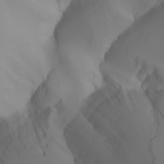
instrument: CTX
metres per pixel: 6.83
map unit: Nhu
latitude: -5.8422
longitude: -93.4615
